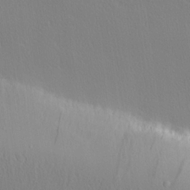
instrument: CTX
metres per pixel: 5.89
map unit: lHvf
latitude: 21.3671
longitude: 142.1038
